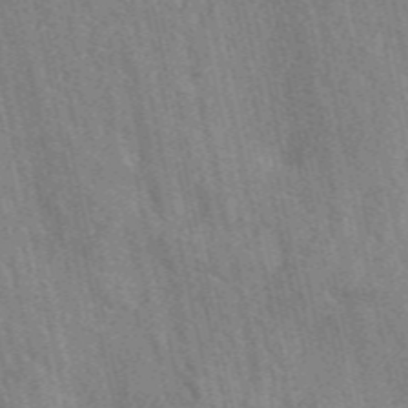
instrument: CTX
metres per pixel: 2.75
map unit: ANa
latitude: 48.7813
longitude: -78.2901
